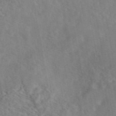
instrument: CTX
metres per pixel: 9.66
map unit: eAb
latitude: 45.2915
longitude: 116.6140
